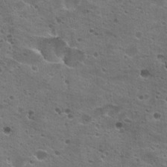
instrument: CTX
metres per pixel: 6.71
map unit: Hto
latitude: 22.4223
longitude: -42.5735
